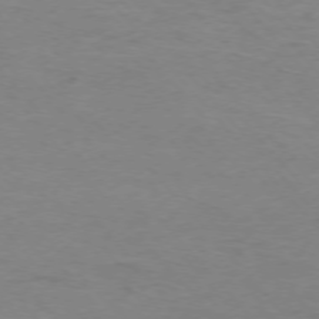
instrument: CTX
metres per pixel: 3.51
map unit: Ap
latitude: -76.1606
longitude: -83.5371
